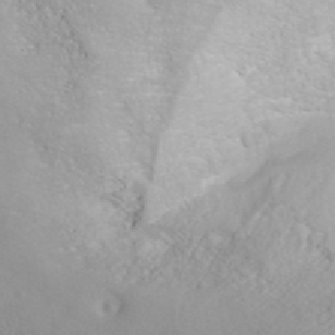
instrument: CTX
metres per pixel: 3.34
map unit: ANa
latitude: 40.4789
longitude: 23.7478
